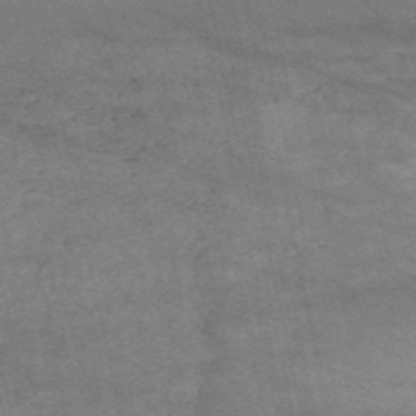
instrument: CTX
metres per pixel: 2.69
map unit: HNb
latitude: -53.0675
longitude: -38.9514
